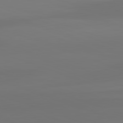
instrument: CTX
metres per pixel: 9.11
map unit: lApd
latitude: 82.3089
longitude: 144.8786
